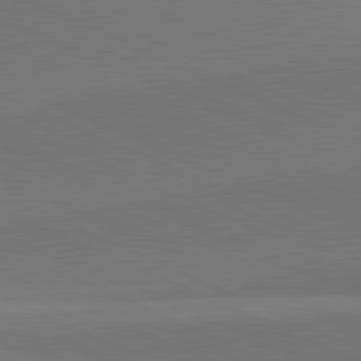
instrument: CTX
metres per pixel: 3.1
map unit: lApd
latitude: 81.5938
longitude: 144.2551
